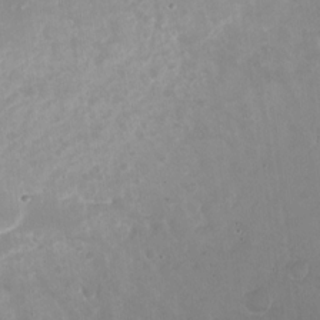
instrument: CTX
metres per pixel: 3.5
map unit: Nhu
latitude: -27.2375
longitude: -60.5734
